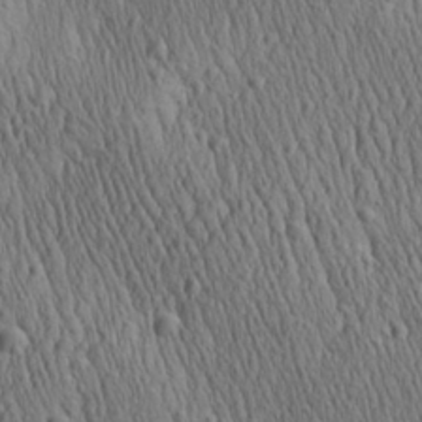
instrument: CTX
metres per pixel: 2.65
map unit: Aa
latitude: 27.8583
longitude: -140.9135
